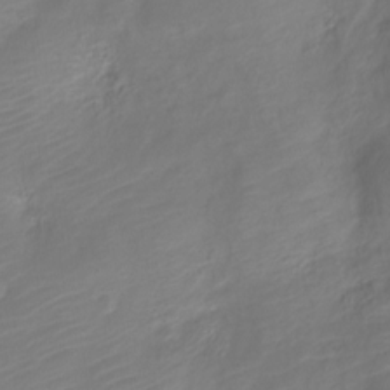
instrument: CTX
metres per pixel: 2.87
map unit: Nve
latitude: -19.0864
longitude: 107.8989
